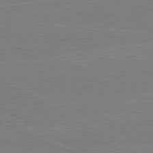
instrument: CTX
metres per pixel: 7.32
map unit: lApd
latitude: 80.4601
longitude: -127.5182
